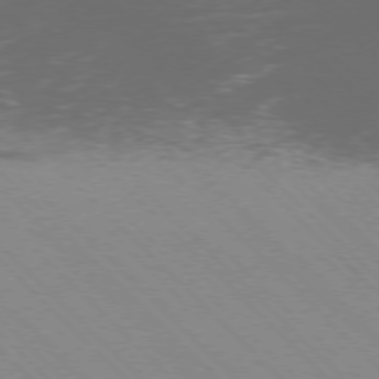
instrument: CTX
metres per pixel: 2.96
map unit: Ap
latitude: -77.1809
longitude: -66.5545
